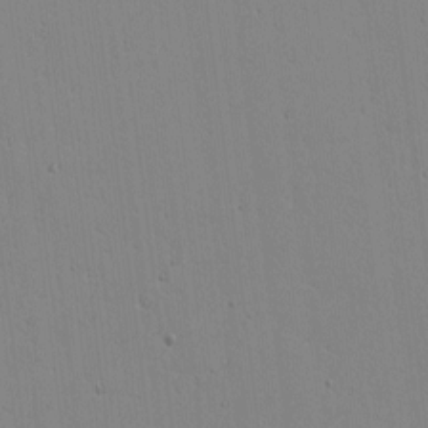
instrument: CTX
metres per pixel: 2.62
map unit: lAvf
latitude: -1.5966
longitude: -105.9717
